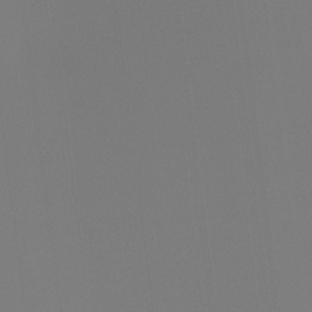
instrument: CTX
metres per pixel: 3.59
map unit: Hto
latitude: -7.7666
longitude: -50.0255
